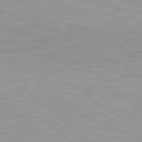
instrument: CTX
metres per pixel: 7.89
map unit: Hpe
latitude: 79.4049
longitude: -129.8772
